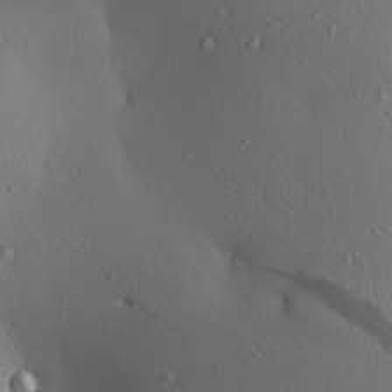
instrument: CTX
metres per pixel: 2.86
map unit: Aa
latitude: 24.9891
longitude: -144.5357
